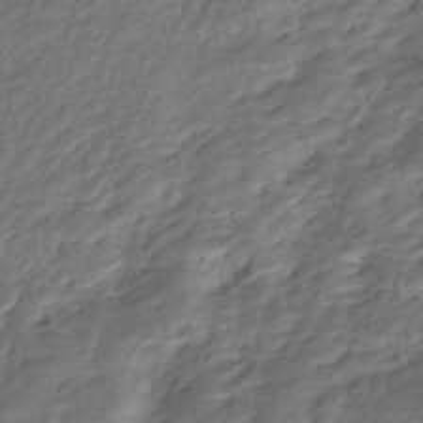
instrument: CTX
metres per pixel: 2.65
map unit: Nhe
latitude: -48.1795
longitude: -172.3656
